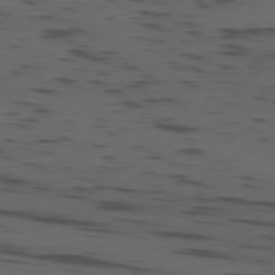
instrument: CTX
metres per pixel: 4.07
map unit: Ap
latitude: -79.5966
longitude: -62.1389
